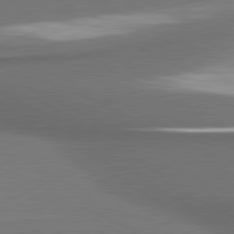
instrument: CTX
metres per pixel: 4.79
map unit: lApd
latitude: 81.1214
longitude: 175.3131
